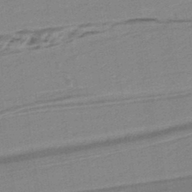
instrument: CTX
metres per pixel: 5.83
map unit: lHb
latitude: -38.9542
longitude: 54.7085
